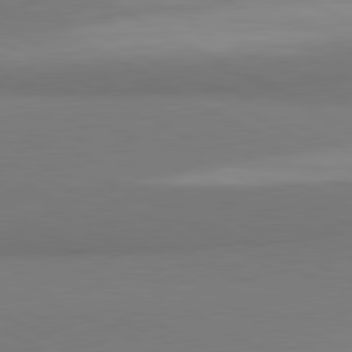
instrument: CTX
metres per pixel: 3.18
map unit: lApd
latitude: 81.1970
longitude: 159.1431
